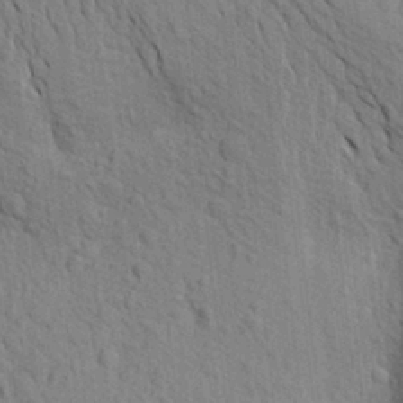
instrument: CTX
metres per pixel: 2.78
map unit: Aa
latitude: 20.1011
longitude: -149.5182
